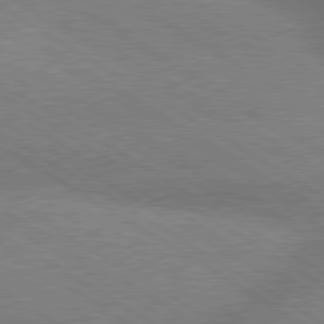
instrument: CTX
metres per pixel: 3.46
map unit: lApd
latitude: 79.7639
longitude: -152.8947
